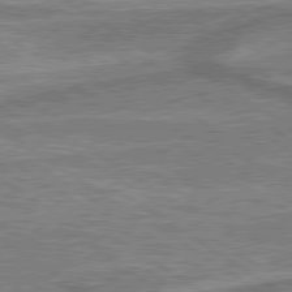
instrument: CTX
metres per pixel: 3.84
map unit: lApd
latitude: 79.8017
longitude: 174.8219
